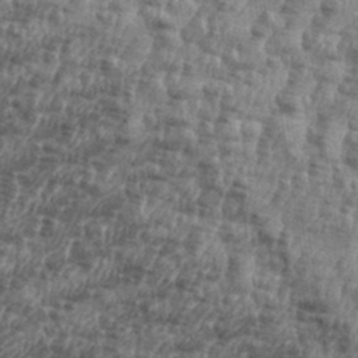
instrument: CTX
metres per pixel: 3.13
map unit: eHh
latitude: 35.2914
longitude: -136.7247
